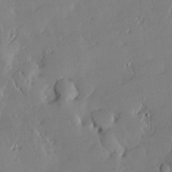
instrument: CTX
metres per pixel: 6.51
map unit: Nve
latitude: -8.7841
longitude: 172.8219
